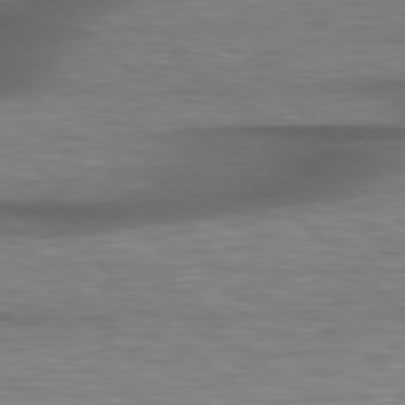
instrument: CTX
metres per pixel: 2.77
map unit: lApd
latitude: 79.0270
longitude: -116.1200
